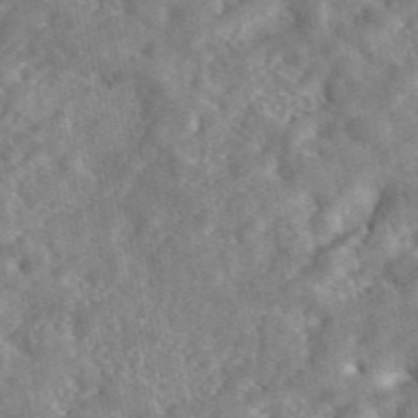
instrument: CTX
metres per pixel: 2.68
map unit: eAb
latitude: 45.6883
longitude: 127.5210
